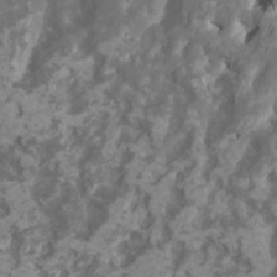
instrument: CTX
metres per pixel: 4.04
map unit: HNhu
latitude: 1.1403
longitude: 7.3132
